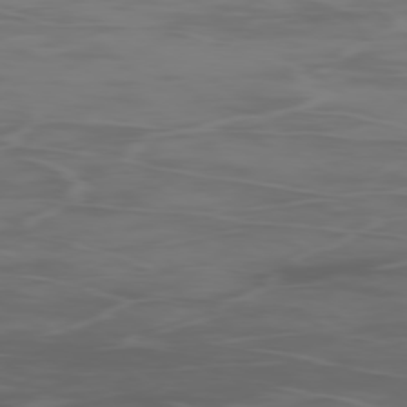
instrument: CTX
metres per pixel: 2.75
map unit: Ap
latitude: -79.2565
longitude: -70.6868
